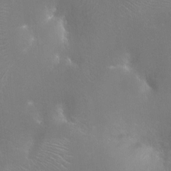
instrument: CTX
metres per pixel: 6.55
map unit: Ht
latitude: -14.7464
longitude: -40.4412
